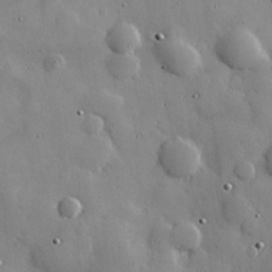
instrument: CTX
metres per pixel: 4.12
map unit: Hve
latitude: 27.0270
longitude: -92.5734
